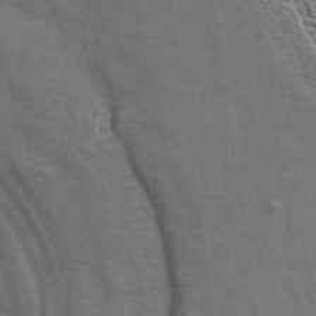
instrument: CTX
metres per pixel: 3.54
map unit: ANa
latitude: 39.9717
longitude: 29.6911
